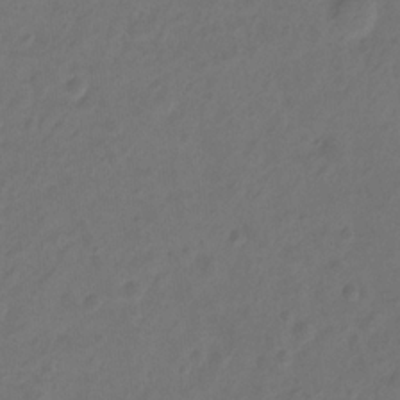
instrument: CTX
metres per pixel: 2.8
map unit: Hto
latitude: -7.6722
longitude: -39.3859
